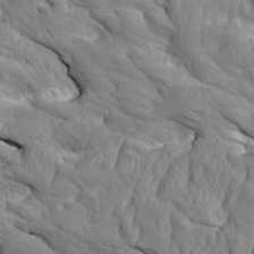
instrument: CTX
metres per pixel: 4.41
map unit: Aa
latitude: 6.9703
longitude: -128.8569
